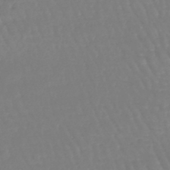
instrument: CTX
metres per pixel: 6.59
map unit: lHb
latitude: -45.7289
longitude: 78.9919
